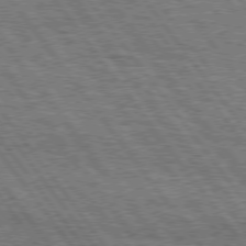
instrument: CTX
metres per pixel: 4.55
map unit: Hpe
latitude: 75.3482
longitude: -152.4979
